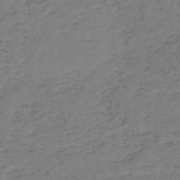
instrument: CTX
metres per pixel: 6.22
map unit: HNb
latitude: -55.1431
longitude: -43.7450
